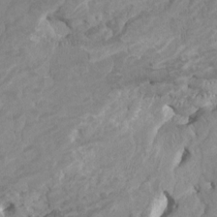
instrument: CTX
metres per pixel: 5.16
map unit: HNhu
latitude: 3.8583
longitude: -3.5371
